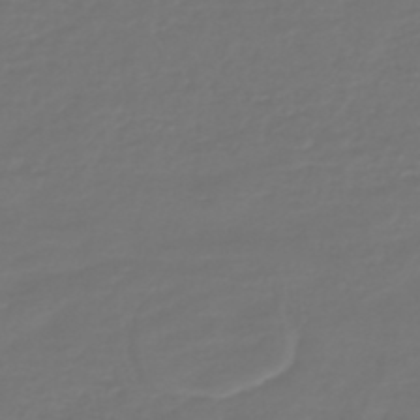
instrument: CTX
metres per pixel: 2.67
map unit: HNb
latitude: -47.2187
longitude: 54.7085
